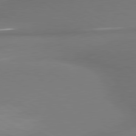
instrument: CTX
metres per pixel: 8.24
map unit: lApd
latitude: 79.9717
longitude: 177.5210
